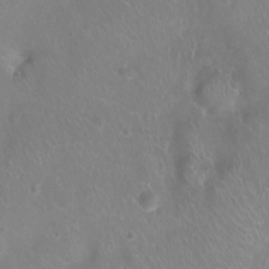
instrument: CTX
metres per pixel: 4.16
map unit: Ht
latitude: -7.2754
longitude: -19.4426
